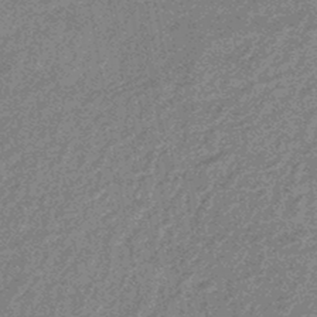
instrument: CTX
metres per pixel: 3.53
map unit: eHb
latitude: -44.9353
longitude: 88.4440
